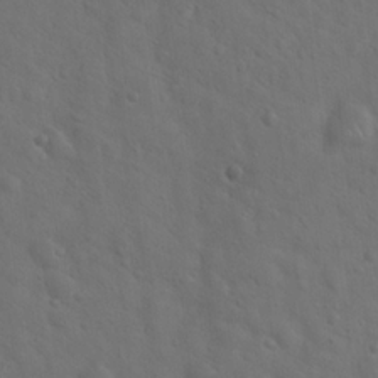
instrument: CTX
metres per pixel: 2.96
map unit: Hto
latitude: 19.0458
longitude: -53.8395
